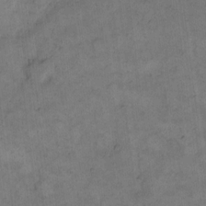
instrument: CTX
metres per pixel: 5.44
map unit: eHh
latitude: 14.5546
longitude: -65.9906
